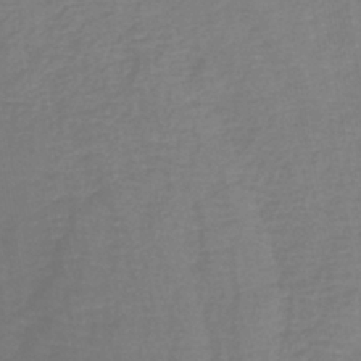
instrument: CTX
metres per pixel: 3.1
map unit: lHb
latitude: -41.6911
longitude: 59.2186
